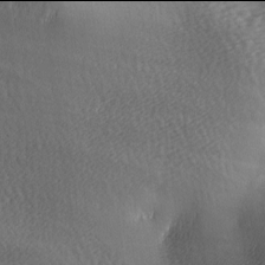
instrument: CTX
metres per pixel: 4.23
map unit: lAa
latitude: -6.0094
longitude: -121.3482
